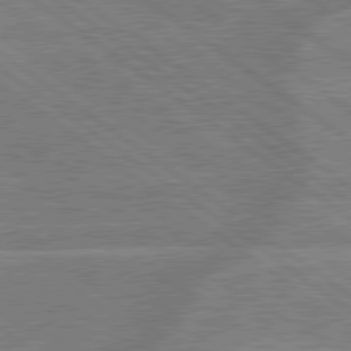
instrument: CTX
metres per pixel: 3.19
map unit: lApd
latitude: 79.4805
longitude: -121.1970
